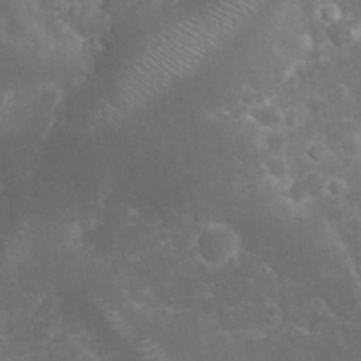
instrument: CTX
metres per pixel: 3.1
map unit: eHh
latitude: 32.2523
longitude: -61.7827
